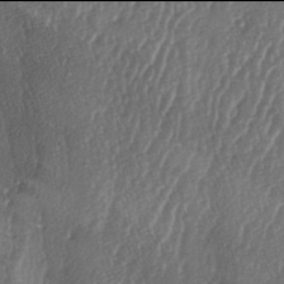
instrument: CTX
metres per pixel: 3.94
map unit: lAa
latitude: -6.0094
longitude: -129.9528
